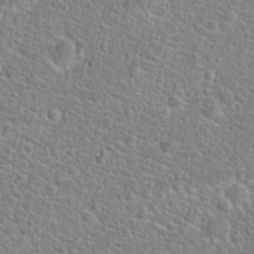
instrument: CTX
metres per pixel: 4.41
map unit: Hto
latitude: 24.6679
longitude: -49.2537
